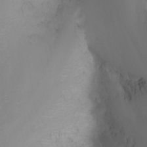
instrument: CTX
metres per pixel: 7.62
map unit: Nhu
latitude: -6.9352
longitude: -82.6679
